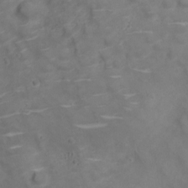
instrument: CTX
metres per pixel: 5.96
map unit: Nve
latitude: -20.0472
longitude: 104.3306
